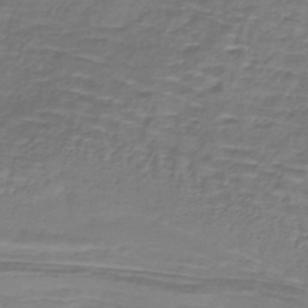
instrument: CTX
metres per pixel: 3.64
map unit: lHb
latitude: -40.6518
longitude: 58.5384
